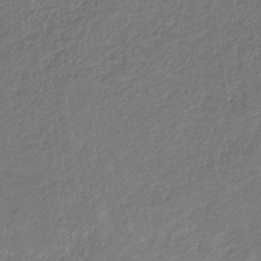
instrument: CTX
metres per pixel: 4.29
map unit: eHb
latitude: -31.1431
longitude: 67.4643
